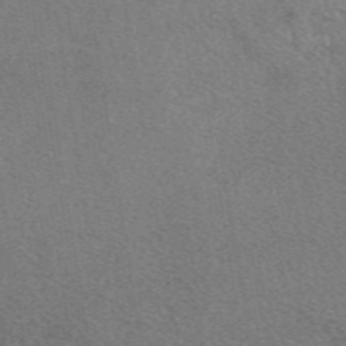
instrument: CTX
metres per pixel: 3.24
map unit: eAb
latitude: 49.0458
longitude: 115.1431
